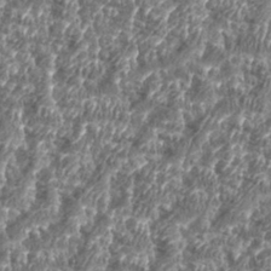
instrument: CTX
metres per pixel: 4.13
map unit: eHh
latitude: 35.5182
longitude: -137.0459
